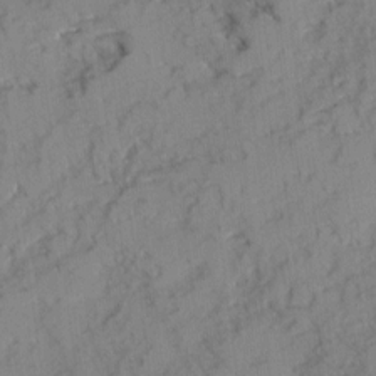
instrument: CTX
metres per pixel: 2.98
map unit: Ave
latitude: 8.4979
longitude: -103.4993
